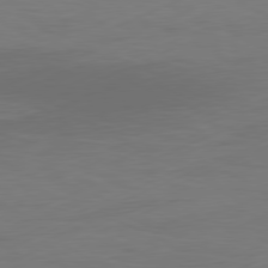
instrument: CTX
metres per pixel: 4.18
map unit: Ap
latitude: -81.4077
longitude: -86.0822
